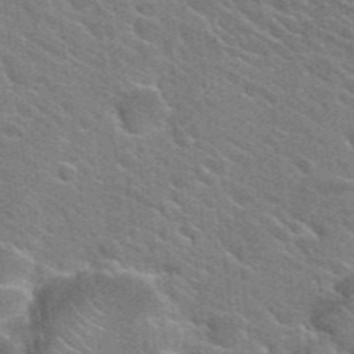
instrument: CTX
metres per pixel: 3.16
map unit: Hto
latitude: 25.3481
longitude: -36.6302
